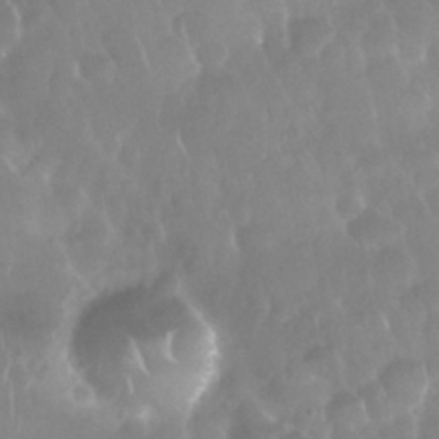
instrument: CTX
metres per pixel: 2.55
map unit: Nhu
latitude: 28.0822
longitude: -63.5371
